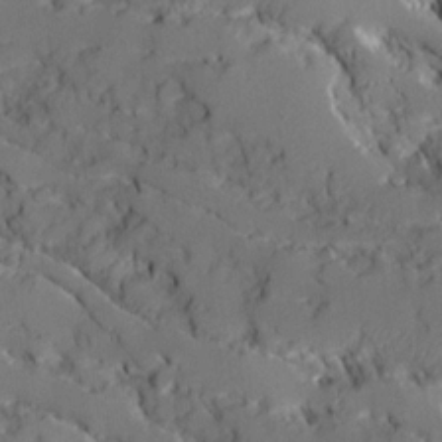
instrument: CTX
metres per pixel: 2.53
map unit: Ave
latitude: 18.8947
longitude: -128.9891
